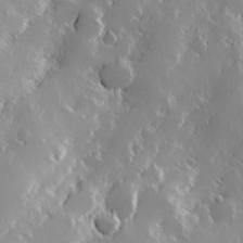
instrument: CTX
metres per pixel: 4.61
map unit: Hve
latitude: 24.0444
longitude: 146.2172
